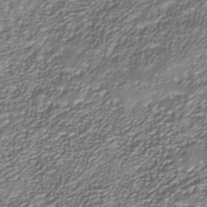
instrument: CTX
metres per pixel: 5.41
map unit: Nhu
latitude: -38.1606
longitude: -82.7246
